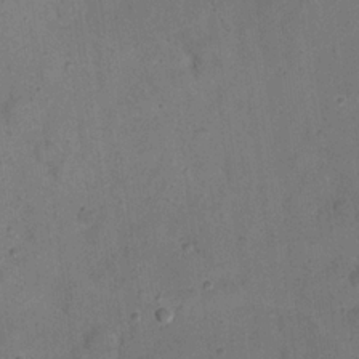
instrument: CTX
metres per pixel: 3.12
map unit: eHh
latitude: 20.6491
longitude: -62.1389
